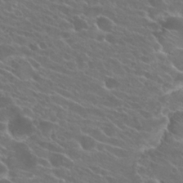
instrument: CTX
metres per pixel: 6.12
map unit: Hto
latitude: 24.5923
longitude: -37.8961
